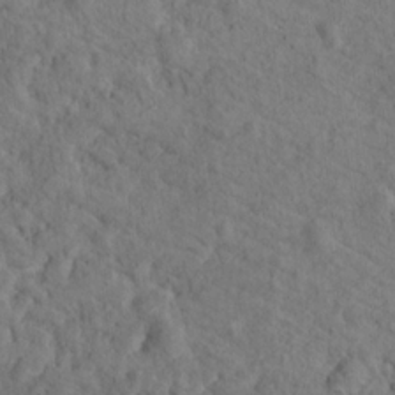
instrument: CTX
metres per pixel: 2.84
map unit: Hto
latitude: 15.9151
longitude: -31.0459
